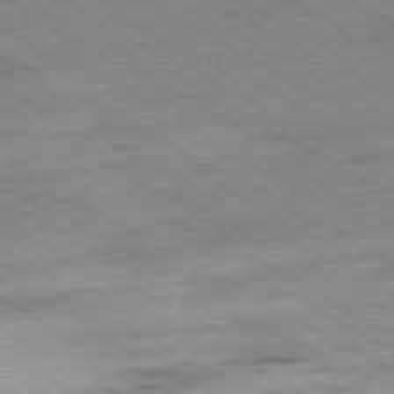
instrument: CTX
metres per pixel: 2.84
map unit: Ap
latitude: -80.4251
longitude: -83.7071
